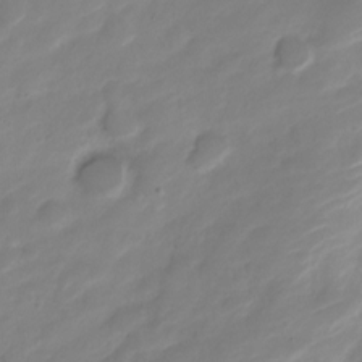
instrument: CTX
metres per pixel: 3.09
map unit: Nve
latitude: -18.5574
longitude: 107.7667
